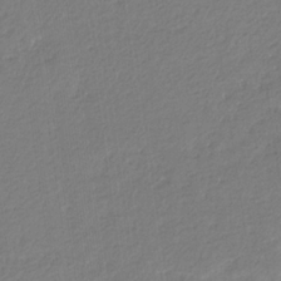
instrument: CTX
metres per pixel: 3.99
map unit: eHb
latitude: -30.4251
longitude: 67.1242
